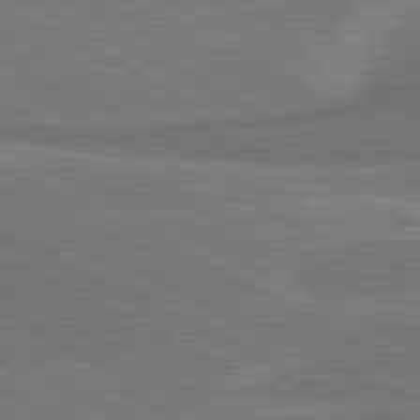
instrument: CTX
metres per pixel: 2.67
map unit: lApd
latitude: 81.0080
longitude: 141.1620
